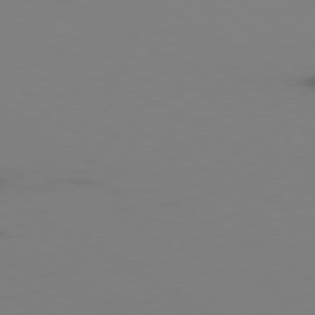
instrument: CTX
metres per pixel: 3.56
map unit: Ap
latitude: -79.9745
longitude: -63.4049
